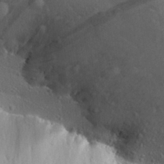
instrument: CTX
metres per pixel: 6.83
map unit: Aa
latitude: 27.3293
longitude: -137.3482
